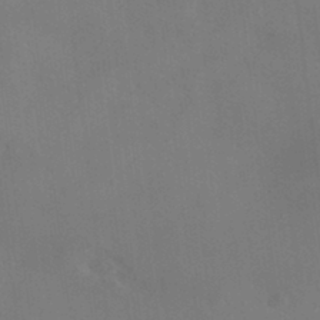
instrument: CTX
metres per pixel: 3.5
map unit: HNhu
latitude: -39.8045
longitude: 96.1417
